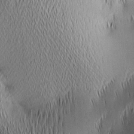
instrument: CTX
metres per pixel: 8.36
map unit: lAa
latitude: 2.2522
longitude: -116.0822
